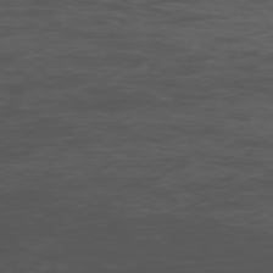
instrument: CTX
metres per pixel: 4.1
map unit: Ap
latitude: -76.6141
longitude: -65.7450
